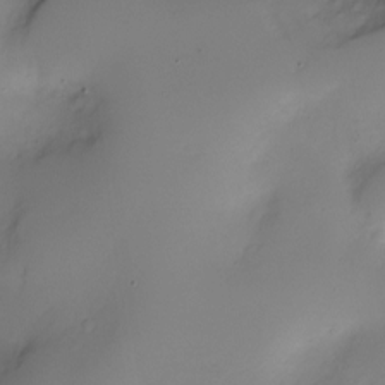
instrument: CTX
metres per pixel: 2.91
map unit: Nve
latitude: -22.1039
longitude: 107.0676
